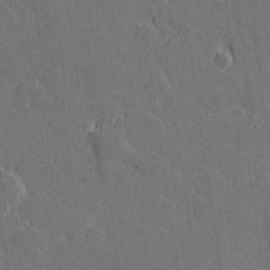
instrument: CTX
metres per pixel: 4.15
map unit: Hve
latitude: 27.3671
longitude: 143.9178
